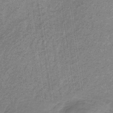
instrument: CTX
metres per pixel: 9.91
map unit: HNb
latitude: -32.8597
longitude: 57.9178
